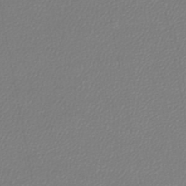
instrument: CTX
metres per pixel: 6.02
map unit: lHb
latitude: -45.2943
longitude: 75.1432
